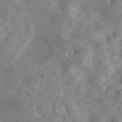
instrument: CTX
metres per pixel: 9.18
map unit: eAb
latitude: 46.1956
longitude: 127.6155
